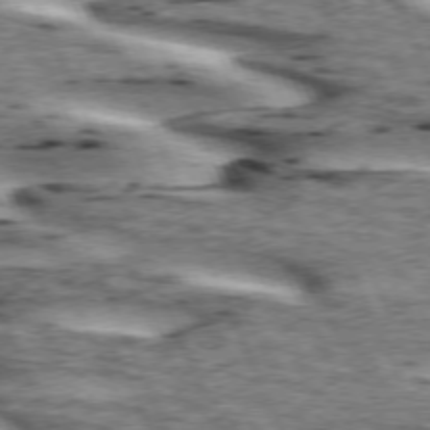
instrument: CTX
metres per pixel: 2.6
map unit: lApd
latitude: 73.2348
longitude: -54.3278
